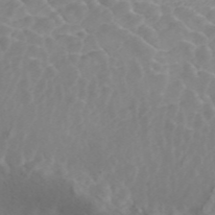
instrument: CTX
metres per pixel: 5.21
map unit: ANa
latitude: 45.6127
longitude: 22.7463
